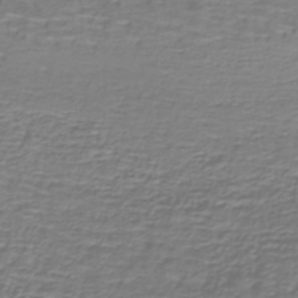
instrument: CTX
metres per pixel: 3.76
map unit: lHb
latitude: -40.4629
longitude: 58.4817
